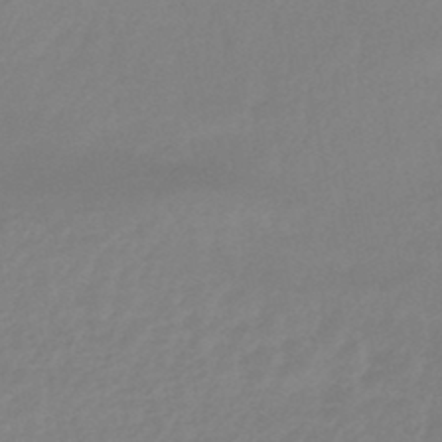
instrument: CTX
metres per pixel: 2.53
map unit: eHb
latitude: -46.1605
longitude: 85.8422
